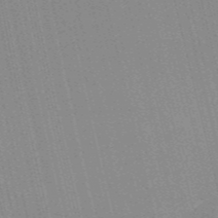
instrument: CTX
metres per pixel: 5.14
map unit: HNb
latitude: -52.2550
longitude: -45.7072
